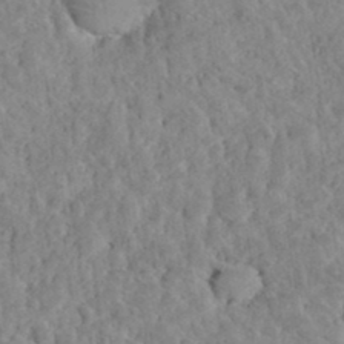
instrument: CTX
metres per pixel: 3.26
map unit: Hto
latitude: 35.9528
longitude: -50.8569
